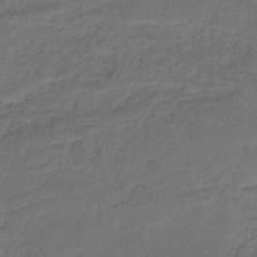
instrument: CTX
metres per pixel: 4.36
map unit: HNb
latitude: -35.6344
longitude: 58.7085
